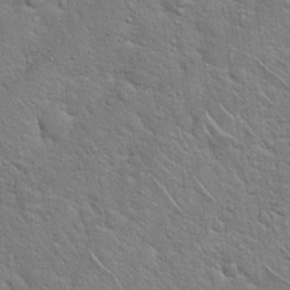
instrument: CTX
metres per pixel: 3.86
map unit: Hto
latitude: 18.1577
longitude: -52.0444
